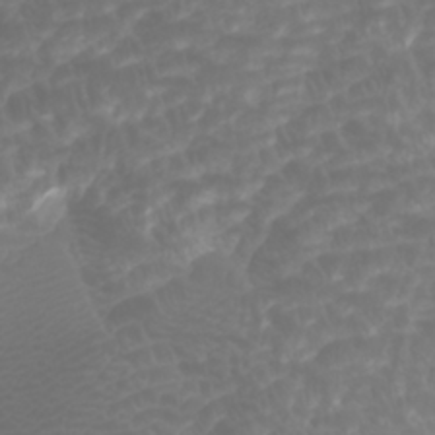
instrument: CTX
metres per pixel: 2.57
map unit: Htu
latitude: -4.6707
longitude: -89.2726
